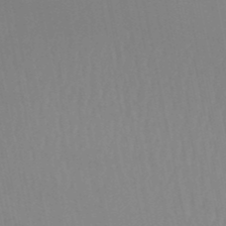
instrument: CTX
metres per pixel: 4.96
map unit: lHb
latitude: -49.8234
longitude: 69.0864
